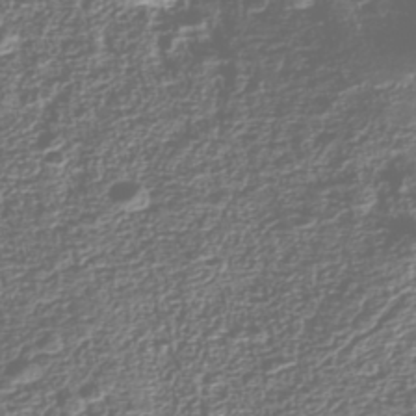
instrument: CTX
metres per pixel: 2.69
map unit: Nhu
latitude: -40.0094
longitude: -86.5168
